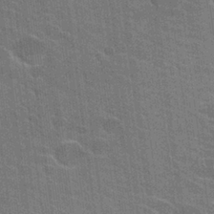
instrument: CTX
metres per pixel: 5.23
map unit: Hto
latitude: 25.7071
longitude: -43.0459
